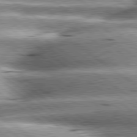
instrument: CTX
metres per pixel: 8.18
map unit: lApd
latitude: 80.0444
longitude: -140.5167
